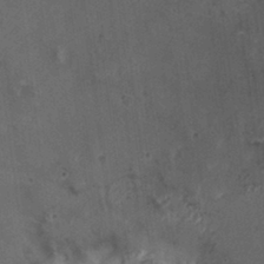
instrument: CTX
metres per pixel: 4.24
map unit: HNhu
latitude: 6.0633
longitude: 0.2740
